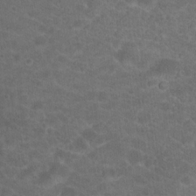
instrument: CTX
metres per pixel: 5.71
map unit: Hto
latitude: 19.4993
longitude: -38.8380
